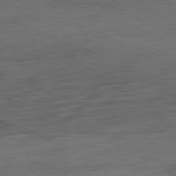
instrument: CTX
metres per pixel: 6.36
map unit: Ap
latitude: -81.9178
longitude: -83.8961
